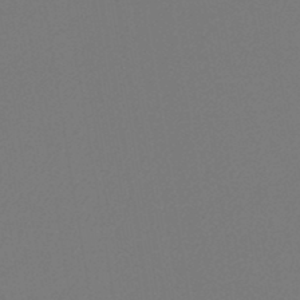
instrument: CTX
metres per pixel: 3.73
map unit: lHb
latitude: -45.4832
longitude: 74.3118
